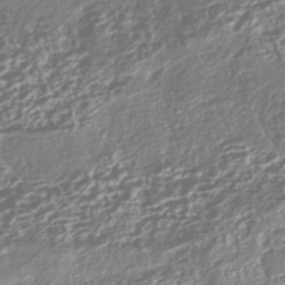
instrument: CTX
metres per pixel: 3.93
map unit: ANa
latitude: -42.4251
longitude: 107.9367
